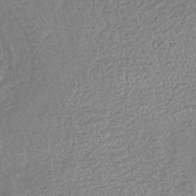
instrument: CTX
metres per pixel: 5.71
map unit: lHb
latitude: -40.6140
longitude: 68.9352
